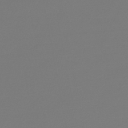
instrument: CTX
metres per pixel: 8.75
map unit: lHb
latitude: -46.1983
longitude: 75.9745
